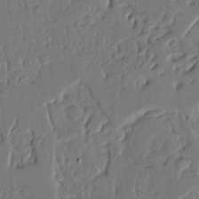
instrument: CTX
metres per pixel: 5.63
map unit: Nhu
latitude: 15.4427
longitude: -78.6113
